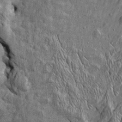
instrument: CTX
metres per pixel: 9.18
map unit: Htu
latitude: -4.1983
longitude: 157.1053
